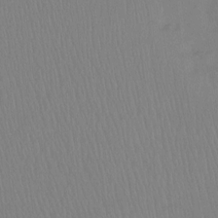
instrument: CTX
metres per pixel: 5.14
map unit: Ht
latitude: -7.6533
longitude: -38.2145
